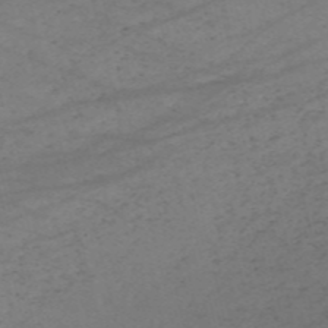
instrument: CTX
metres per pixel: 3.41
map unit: HNb
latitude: -55.2565
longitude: -41.9150
